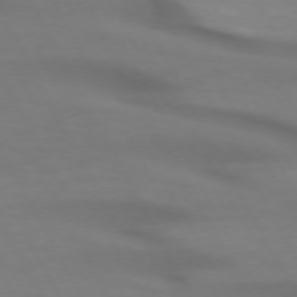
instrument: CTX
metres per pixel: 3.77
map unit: lApd
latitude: 72.4223
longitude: -49.3482
